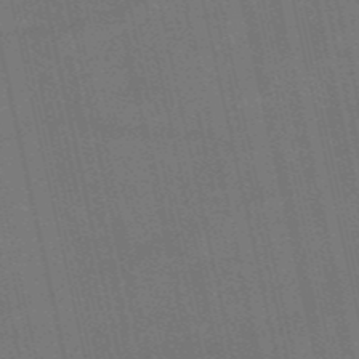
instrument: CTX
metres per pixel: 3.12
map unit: HNb
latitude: -52.8785
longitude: -41.2159
